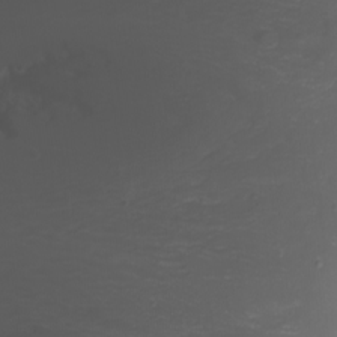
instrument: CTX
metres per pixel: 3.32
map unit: Nhu
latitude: -0.7464
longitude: -79.5749
